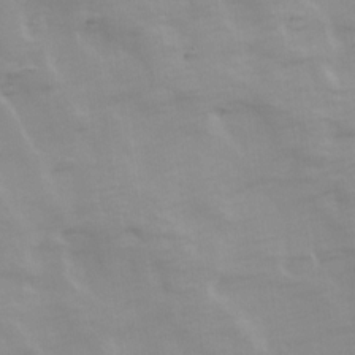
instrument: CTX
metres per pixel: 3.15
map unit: Ave
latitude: 13.7639
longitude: -104.4601
